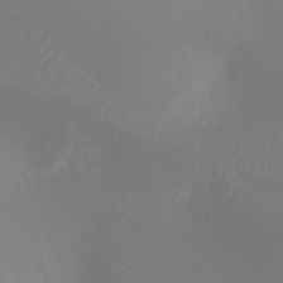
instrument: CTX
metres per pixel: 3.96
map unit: Ht
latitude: -7.8611
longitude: -27.5938
